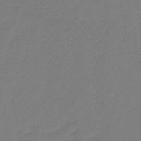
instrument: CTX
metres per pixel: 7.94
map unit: HNb
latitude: -42.9163
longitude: 49.4455
